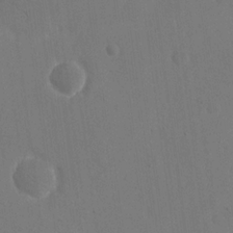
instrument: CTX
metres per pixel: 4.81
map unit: eHh
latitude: 18.7057
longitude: -67.6127
